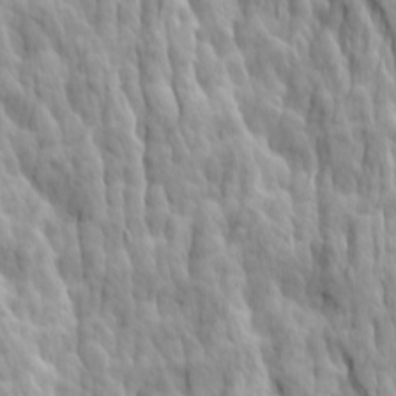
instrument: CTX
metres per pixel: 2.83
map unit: Ave
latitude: 14.7436
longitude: -135.4426
